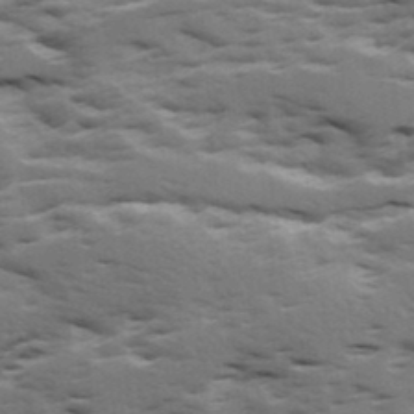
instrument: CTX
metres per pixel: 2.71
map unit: Ave
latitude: 18.3467
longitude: -129.8772
